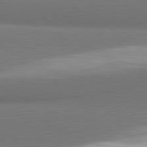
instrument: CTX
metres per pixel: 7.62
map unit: lApd
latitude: 81.5938
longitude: 163.4832
